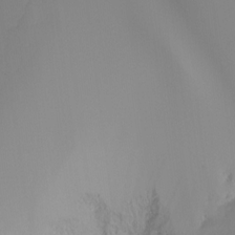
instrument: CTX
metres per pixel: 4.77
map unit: Ht
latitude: -17.0487
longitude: -47.2348
